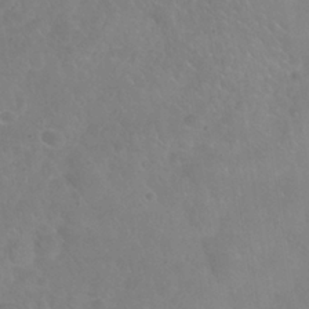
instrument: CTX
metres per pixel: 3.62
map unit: Nhu
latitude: 25.3292
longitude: -54.6490
